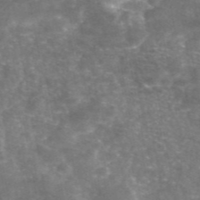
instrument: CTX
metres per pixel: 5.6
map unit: eAb
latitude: 46.1578
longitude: 120.6329
